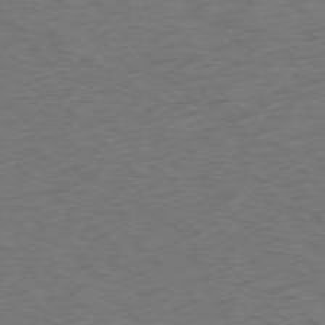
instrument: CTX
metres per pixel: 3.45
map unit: Ap
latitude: -77.1242
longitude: -85.7450
